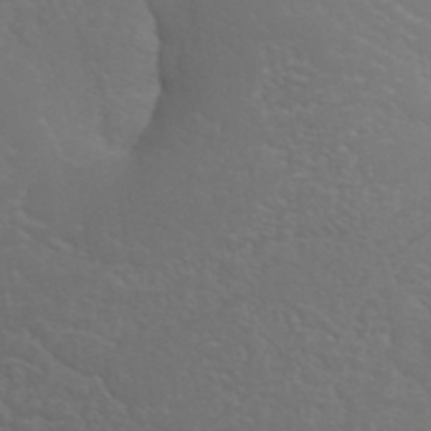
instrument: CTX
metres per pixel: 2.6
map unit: ANa
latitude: 41.1592
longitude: 53.5966
